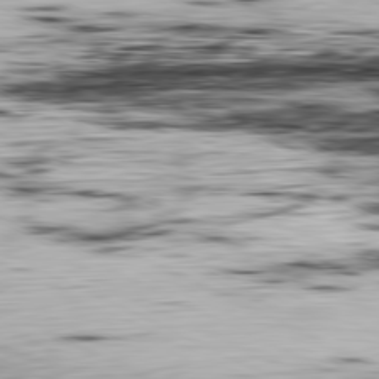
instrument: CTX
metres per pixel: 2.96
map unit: Ap
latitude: -81.1620
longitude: -70.0255
